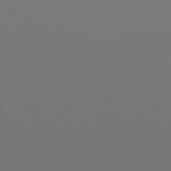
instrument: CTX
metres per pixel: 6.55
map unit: Hpe
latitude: 78.1389
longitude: -171.6316
